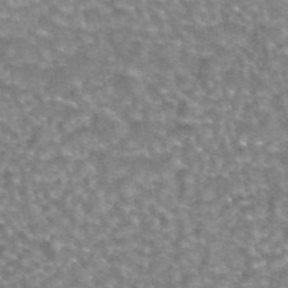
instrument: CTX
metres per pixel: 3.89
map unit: eAb
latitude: 44.4412
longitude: 105.9745
